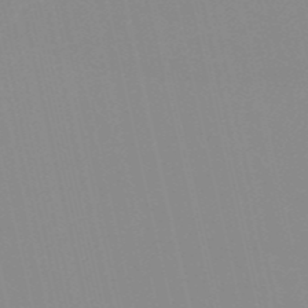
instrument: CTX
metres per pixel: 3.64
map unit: HNb
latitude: -53.3698
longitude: -36.5546
